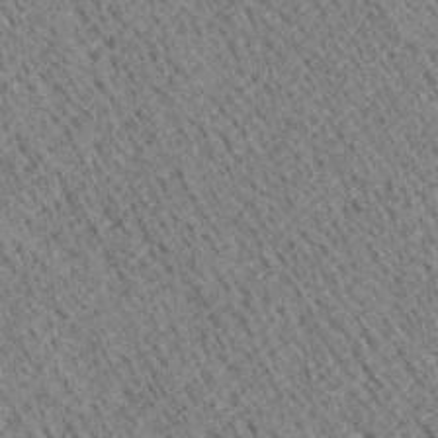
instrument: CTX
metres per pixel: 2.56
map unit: Ave
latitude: 20.4034
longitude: -139.9717
